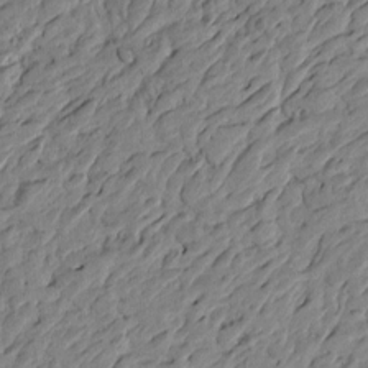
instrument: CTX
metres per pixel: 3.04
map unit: Htu
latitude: -3.1242
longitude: -179.6883
